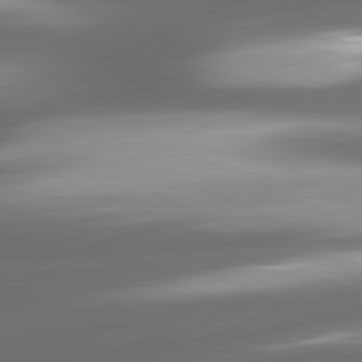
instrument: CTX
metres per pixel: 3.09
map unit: lApd
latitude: 81.1403
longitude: -142.9892
